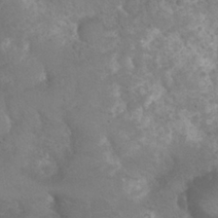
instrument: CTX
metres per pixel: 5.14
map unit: Nhu
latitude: 24.2333
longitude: -52.0444
